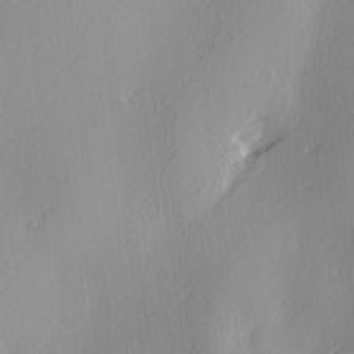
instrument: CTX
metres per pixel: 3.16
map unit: Ave
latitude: 2.7435
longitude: -111.6127
